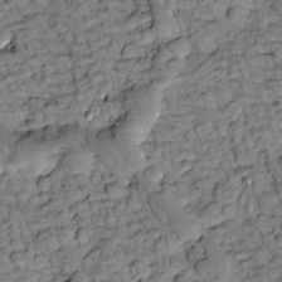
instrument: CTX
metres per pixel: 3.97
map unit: Htu
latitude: -2.3117
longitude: 173.5966
